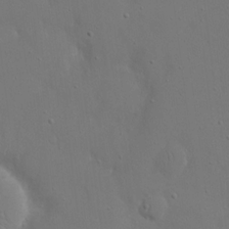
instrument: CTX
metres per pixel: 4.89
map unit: eHh
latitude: 17.5938
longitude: -71.8583
